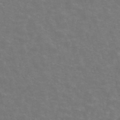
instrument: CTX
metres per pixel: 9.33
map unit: ANa
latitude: 44.9513
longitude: 25.8233
